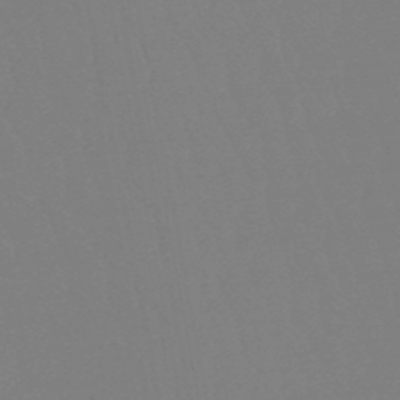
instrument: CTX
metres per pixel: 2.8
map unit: eHb
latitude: -50.4062
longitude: 74.3496
